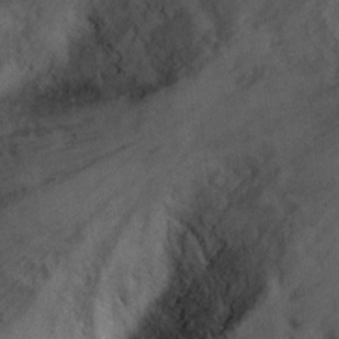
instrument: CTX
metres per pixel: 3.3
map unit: Ht
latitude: 4.4790
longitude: -28.5923
